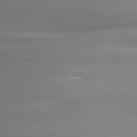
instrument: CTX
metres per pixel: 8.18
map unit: lApd
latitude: 79.8773
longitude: -163.8962
